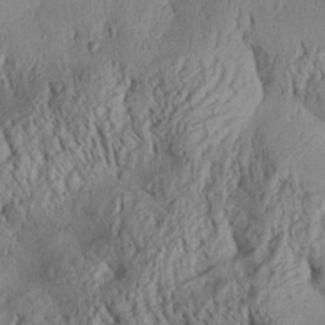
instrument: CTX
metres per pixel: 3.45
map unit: Aa
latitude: 30.6869
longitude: -137.3860
